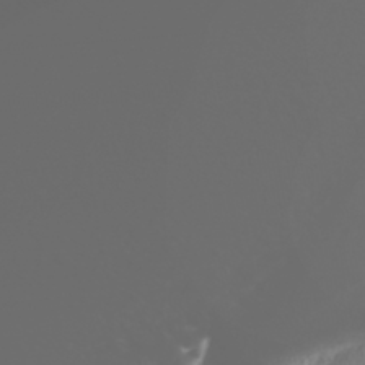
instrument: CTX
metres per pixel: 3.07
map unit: Nhe
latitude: -45.8045
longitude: 151.8800
